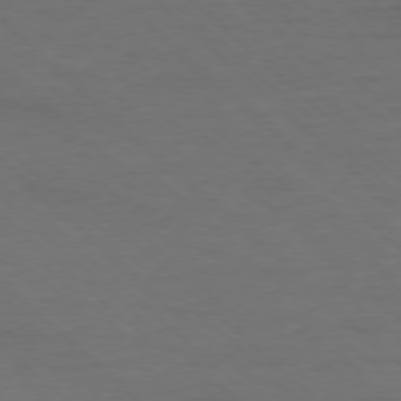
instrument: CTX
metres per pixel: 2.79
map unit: Ap
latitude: -78.1983
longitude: -86.4412
